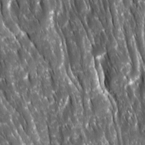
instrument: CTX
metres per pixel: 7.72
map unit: Ave
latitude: 15.5560
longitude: -133.0458
